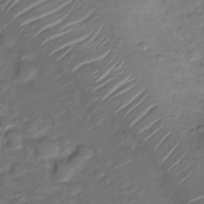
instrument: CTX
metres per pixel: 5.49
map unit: Nve
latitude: -20.3306
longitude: 104.7274
